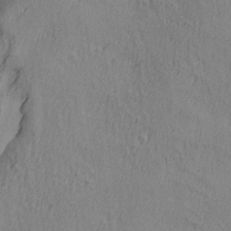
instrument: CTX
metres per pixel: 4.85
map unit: lAa
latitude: 4.7813
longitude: -113.9339
